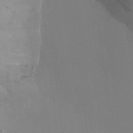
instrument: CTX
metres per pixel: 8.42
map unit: Ht
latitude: -8.4440
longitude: -30.5924
